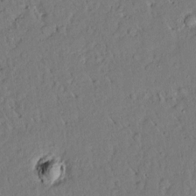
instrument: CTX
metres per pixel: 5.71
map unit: Aa
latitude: 14.5168
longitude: -140.1955
